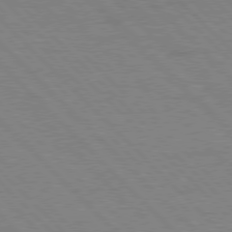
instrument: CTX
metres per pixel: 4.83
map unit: Hpe
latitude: 76.7624
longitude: -155.2159
